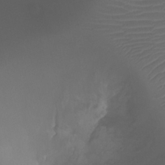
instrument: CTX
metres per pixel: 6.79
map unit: Ht
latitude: -1.9745
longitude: -19.5560
